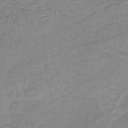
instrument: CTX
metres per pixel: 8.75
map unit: lHb
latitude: -33.4644
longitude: 68.8785
